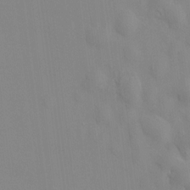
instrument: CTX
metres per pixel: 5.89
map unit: HNhu
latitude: 11.9339
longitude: 9.9367
